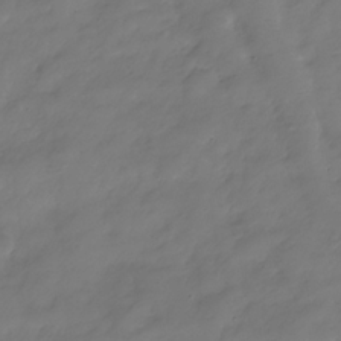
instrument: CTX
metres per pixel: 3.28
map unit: Hve
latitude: -31.7288
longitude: 94.7085
